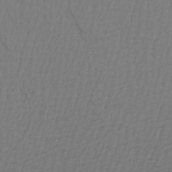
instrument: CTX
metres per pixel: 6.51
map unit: Aa
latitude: 18.9513
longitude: -142.9514
